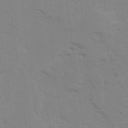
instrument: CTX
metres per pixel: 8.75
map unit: Ave
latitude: 23.9339
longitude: -130.6491
